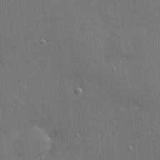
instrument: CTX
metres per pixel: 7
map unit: Hve
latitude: 27.5371
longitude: -90.5924
